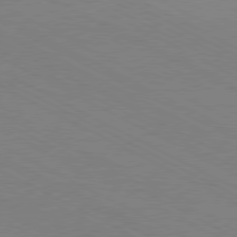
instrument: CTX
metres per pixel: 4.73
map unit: Hpe
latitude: -81.0109
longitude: 12.8597
